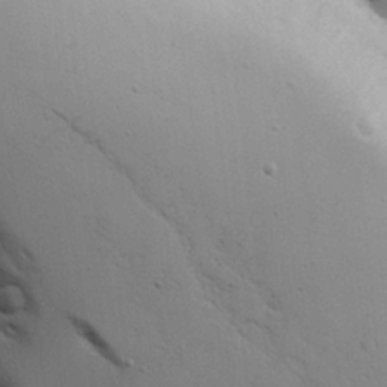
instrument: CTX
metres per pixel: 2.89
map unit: Aa
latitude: 18.5923
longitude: -126.3656
